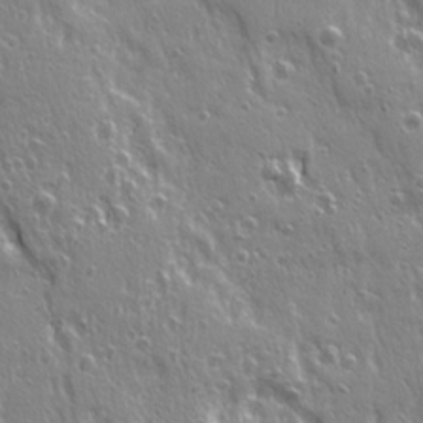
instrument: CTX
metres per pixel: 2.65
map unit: Ave
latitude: 21.7828
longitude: -134.9136
